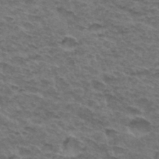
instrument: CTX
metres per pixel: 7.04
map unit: Hto
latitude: 32.6679
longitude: -47.5183
